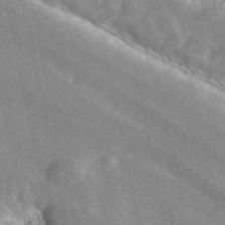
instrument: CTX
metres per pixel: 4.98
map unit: ANa
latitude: 44.3278
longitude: 46.2361
